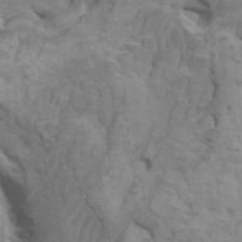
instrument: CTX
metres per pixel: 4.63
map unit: HNhu
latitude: 4.3089
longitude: -2.4790
